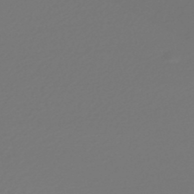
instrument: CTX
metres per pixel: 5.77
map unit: lHb
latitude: -46.3873
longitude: 59.7855
